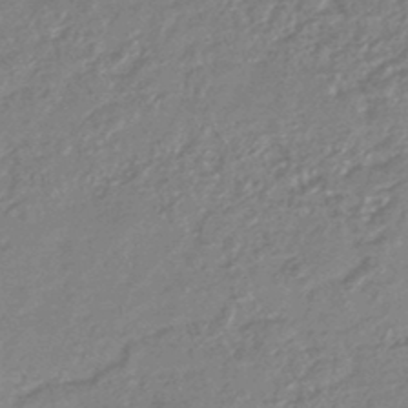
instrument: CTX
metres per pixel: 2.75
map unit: HNhu
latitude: -46.2928
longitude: 93.9178
